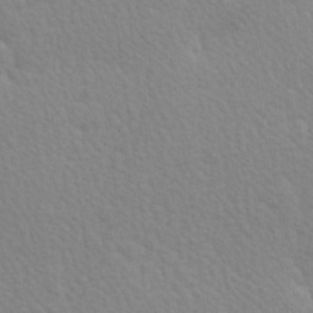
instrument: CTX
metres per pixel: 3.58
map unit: Hve
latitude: 26.5357
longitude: -93.9339
